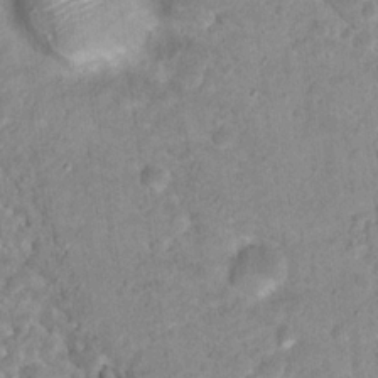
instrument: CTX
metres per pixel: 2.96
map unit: Nhu
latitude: 16.8191
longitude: -31.3104
